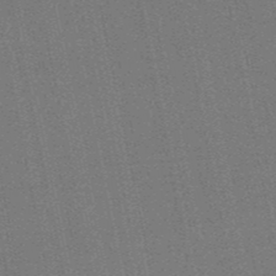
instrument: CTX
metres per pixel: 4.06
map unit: eHb
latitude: -50.1795
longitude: 79.3887
